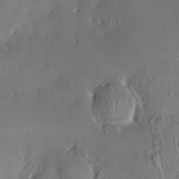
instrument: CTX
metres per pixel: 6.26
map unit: HNhu
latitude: 4.2145
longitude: 6.9919
